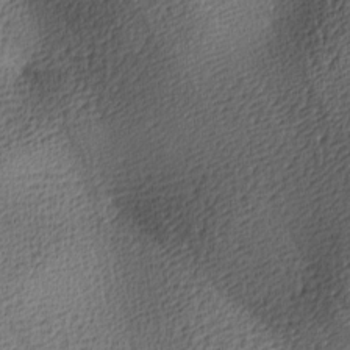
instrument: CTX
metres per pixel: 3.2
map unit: lAa
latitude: -8.7085
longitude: -125.3481
